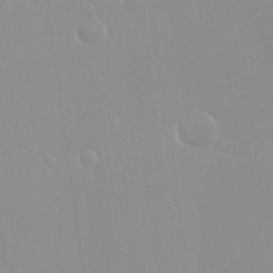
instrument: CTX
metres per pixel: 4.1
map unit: Nhu
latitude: 30.3090
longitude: -56.8757
